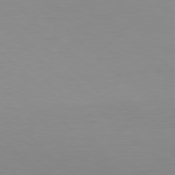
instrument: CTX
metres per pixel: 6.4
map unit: Hpe
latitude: 78.4412
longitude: -168.2523
